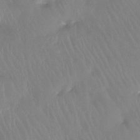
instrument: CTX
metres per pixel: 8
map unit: Htu
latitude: -13.7100
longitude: -46.7247
